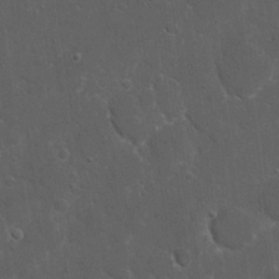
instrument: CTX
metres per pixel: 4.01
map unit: eHh
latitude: 19.5182
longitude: -63.5749
